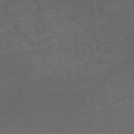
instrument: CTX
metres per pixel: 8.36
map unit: HNb
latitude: -51.7478
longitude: -39.5749
